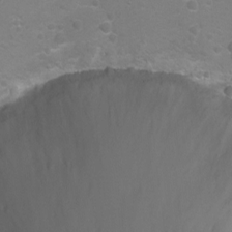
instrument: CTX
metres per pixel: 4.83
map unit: Ht
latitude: -1.7667
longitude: -27.3482
